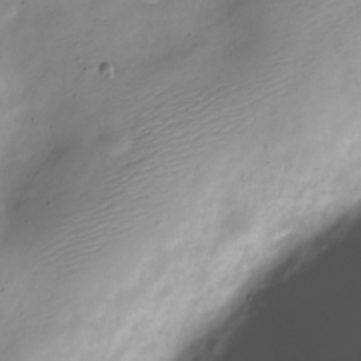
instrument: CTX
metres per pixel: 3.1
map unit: Nve
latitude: -23.5777
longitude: 106.1417
